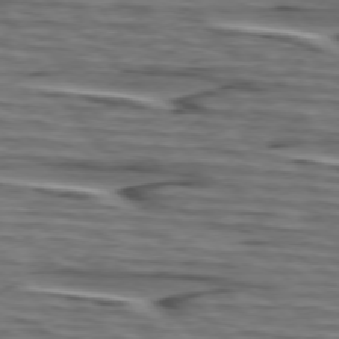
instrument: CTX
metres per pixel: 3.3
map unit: lApd
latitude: 75.2537
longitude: -71.5182
